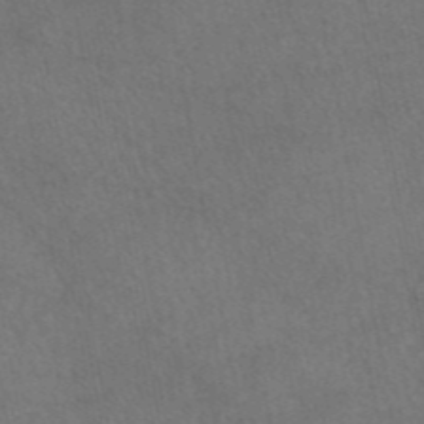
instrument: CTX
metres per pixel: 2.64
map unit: eAb
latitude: 45.3104
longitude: 114.1039
